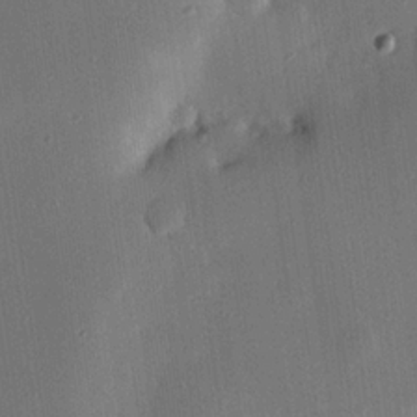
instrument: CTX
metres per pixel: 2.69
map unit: eHh
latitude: 22.4034
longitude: -91.0836
